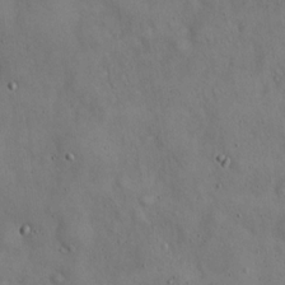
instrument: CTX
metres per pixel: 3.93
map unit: Hto
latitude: 15.4238
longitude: -60.1578
